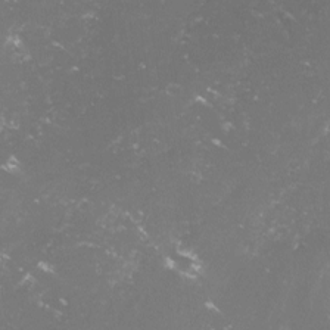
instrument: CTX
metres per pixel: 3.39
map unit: lHvf
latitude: -14.5763
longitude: -100.0633
